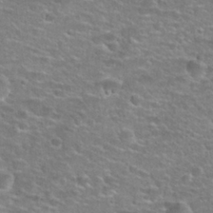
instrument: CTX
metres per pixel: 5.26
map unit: Hto
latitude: 25.9717
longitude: -49.7261
